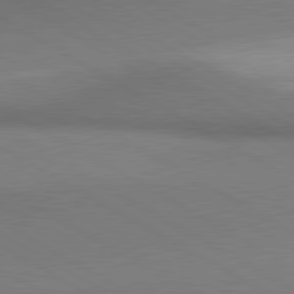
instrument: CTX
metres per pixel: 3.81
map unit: lApd
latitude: 80.4601
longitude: 163.8233
